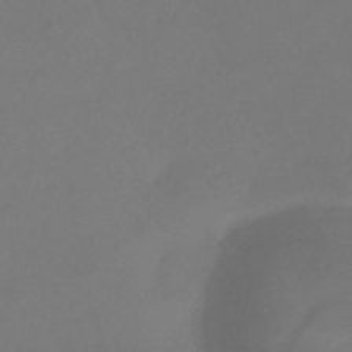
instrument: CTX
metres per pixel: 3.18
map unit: lHb
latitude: -38.1039
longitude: 73.0675
